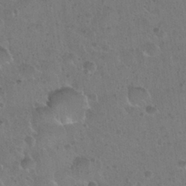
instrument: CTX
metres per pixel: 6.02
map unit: Nhu
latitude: 28.6490
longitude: -53.8017
